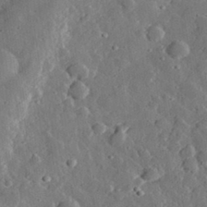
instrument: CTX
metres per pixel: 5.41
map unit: lHvf
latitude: 32.1767
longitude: -84.2901
